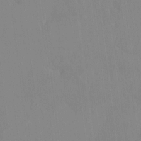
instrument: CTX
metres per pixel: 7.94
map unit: HNhu
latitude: 6.7057
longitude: 2.2928
